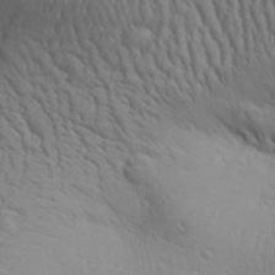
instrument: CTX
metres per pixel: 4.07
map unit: Aa
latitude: 29.1970
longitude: -139.8583
